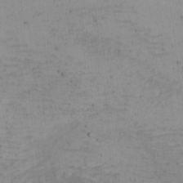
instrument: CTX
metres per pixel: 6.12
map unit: eHh
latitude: -4.9541
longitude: -82.7435
